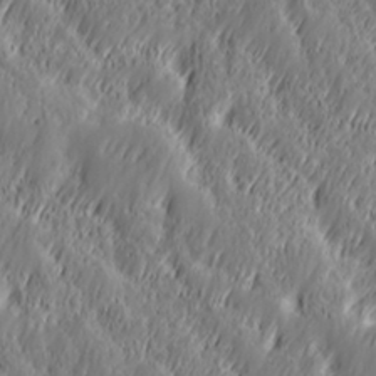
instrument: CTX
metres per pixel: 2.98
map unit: Hve
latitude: 32.2900
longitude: 149.3888
